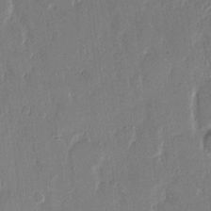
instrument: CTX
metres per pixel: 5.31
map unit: eHh
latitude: 13.7639
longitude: -69.1025
